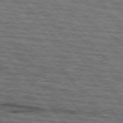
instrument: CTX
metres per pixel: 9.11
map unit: lApd
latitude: 75.9150
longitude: -76.4601
